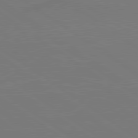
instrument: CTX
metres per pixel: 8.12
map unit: lApd
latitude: 79.9339
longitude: 163.6344
